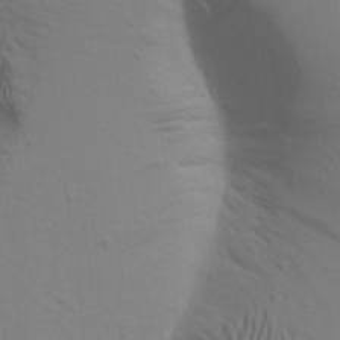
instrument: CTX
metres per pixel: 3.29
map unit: Aa
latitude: 17.9150
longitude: -144.8380
